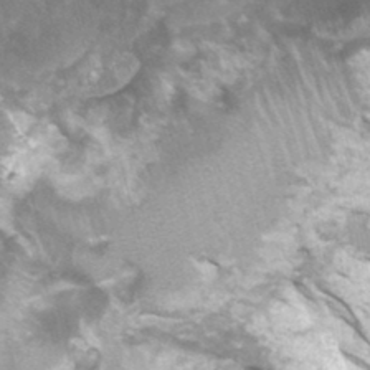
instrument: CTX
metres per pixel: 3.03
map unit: Nhu
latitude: 0.2144
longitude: -17.8772
